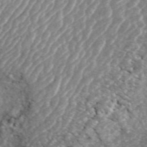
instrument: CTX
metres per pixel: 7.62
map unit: ANa
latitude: 45.5371
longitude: 30.3873
